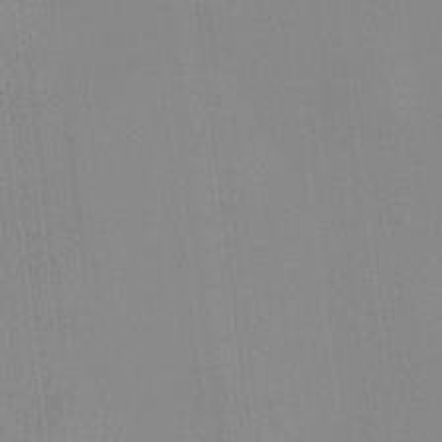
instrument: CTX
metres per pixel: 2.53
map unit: HNhu
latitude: 11.1592
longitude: 10.0283
